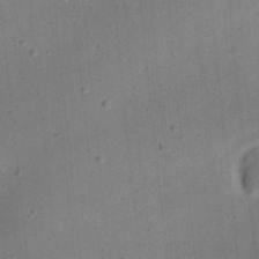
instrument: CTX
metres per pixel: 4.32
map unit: eHh
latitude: 24.4223
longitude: -70.8380
